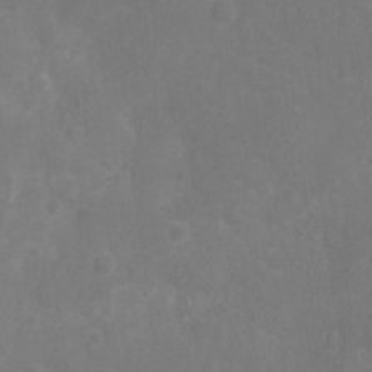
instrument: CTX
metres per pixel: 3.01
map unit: Ht
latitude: -11.3699
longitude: -24.1388
